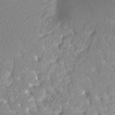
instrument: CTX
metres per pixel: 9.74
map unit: Ht
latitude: -4.1794
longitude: -26.5924
